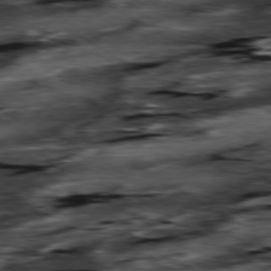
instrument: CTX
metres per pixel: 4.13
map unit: Hpe
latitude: -79.2754
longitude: -20.0444
